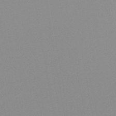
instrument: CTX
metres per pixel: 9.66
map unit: HNb
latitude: -45.6155
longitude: -43.2537
